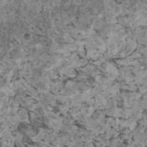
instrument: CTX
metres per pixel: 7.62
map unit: HNhu
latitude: 2.3467
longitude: 3.8233
